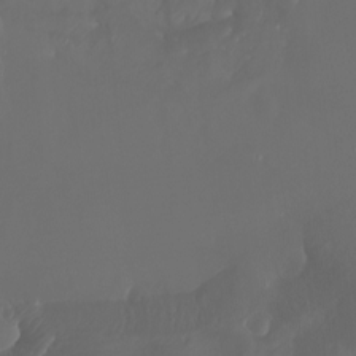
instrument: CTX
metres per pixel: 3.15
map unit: Nhu
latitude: -5.1053
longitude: -74.7624
